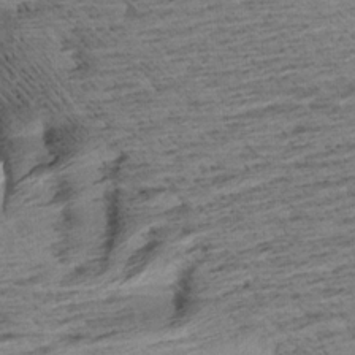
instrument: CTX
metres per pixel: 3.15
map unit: Aa
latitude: 8.1767
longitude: -138.7624
